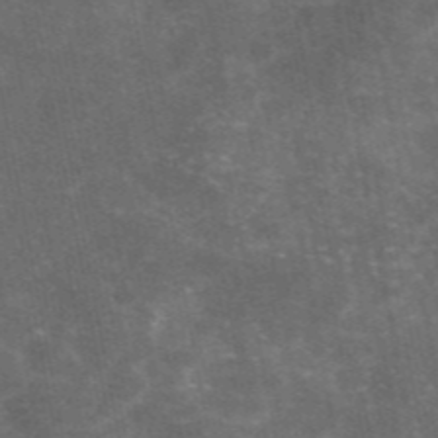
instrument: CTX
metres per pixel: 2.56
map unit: eAb
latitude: 46.6491
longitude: 119.5777
